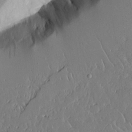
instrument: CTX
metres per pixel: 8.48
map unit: Aa
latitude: 12.7435
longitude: -126.6113
